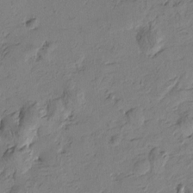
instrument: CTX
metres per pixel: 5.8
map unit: Htu
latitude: -3.7666
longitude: -176.5734
